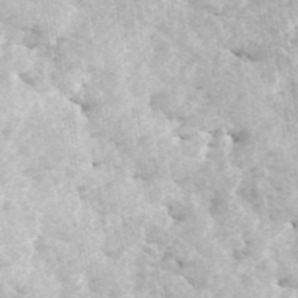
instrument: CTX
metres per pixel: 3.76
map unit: ANa
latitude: 44.4412
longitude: 46.3117
